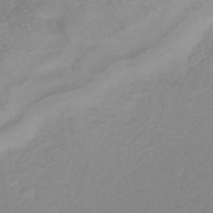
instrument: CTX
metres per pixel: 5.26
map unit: lHb
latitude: -41.7477
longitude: 77.4265
